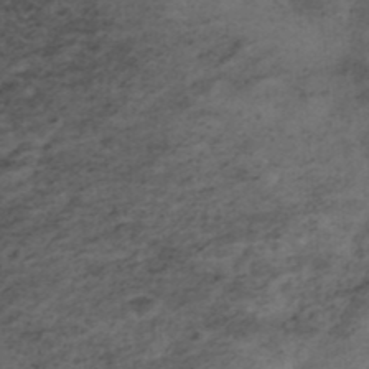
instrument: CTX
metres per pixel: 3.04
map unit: ANa
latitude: 35.9528
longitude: 13.4266
